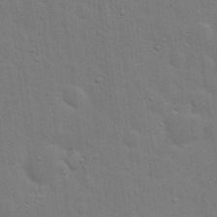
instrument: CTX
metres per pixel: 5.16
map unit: eHh
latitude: 19.7638
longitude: -62.4223
